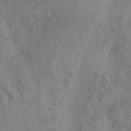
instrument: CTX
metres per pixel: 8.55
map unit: eHh
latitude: 34.4223
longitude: -133.8205
